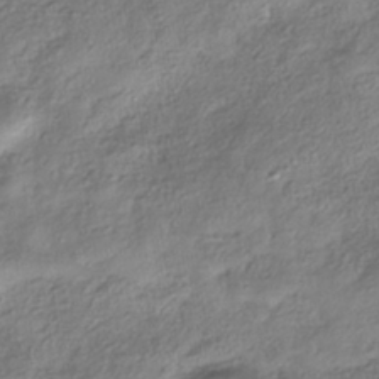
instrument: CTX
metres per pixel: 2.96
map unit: HNhu
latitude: -40.6896
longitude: 107.3510
